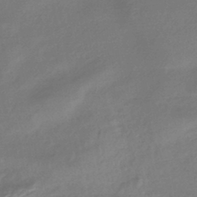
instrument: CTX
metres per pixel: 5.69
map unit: HNhu
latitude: -43.4454
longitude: 89.7855
